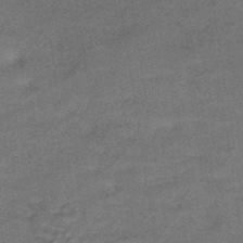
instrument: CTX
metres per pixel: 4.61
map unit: HNhu
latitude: -41.9745
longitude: 90.4818
